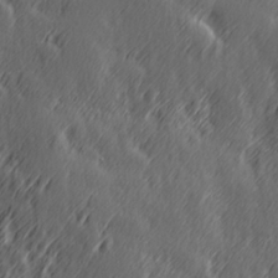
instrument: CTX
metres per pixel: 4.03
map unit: Hve
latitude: 26.5357
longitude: 145.6911
